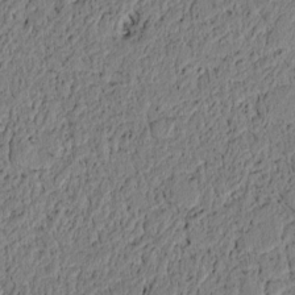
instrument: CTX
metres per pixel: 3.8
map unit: lAvf
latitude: 5.4993
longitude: 164.4062
